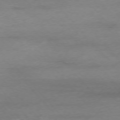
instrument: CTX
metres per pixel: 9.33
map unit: Ap
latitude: -76.1984
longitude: -83.3103
